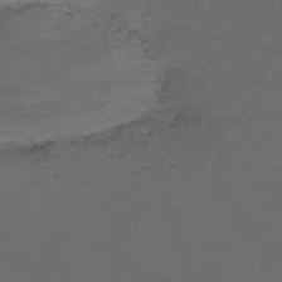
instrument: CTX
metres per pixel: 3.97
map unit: Nve
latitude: -58.6896
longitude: 59.5966
